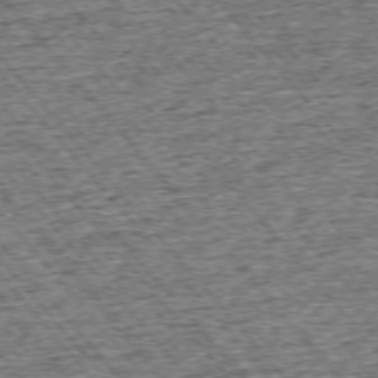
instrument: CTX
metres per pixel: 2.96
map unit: Ap
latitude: -75.6533
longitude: -91.2159
